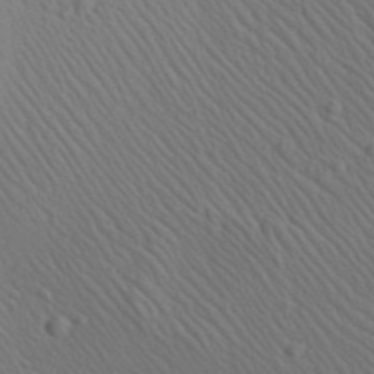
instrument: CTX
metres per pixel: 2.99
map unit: Aa
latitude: 23.2159
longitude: -138.6868
